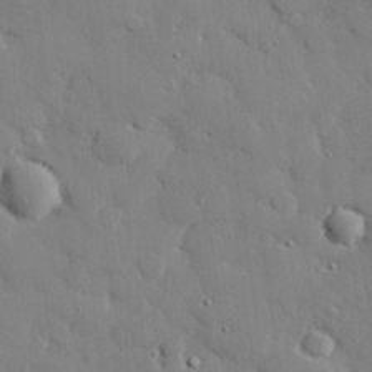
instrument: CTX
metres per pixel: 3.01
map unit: eHh
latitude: 27.8961
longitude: -81.4237
